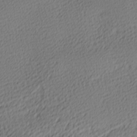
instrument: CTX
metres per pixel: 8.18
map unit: lAa
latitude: -10.5196
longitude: -125.8772
